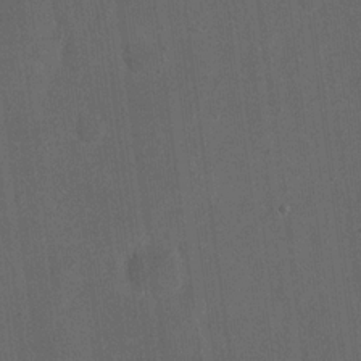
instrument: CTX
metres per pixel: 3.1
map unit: eHh
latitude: 19.4048
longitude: -65.3860
